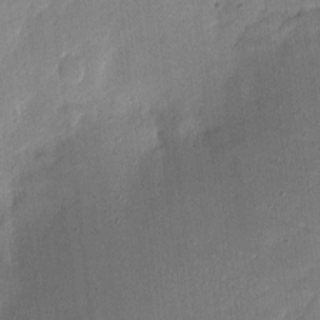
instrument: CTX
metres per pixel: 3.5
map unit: eHh
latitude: 7.8016
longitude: -71.8961
